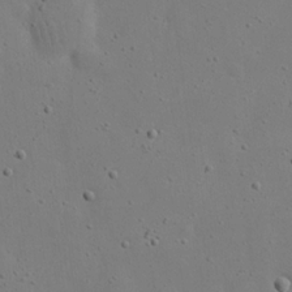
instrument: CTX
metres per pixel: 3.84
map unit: eHh
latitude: 18.9136
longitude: -71.6316
